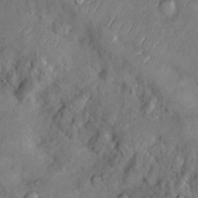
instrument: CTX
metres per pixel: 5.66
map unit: Nhu
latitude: 8.9892
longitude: -22.9136
